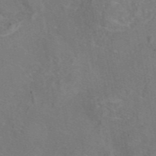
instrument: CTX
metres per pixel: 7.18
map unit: eAb
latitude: 46.0822
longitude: 107.8989
